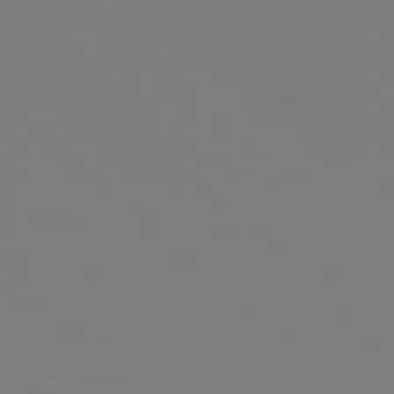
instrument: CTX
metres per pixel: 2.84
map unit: Hpe
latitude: 78.0444
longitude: -173.7827
